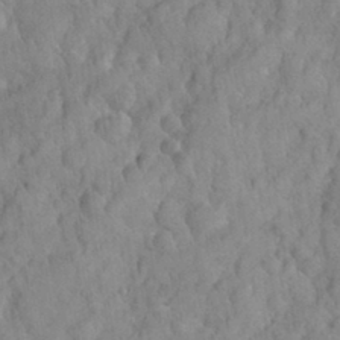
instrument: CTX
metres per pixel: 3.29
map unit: eHh
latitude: 31.4427
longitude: -67.0269
